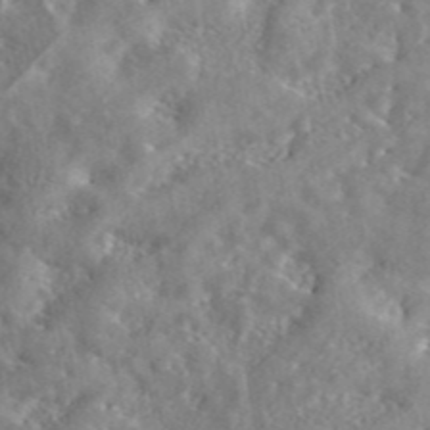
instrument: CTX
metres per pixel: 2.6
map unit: eAb
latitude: 45.0836
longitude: 128.5574
